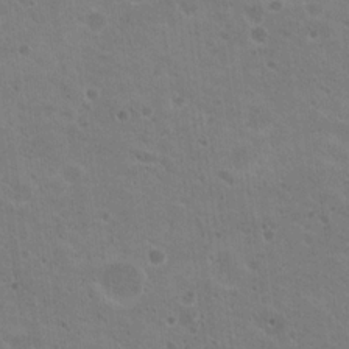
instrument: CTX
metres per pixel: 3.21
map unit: Nhu
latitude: 18.4412
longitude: -30.1578
